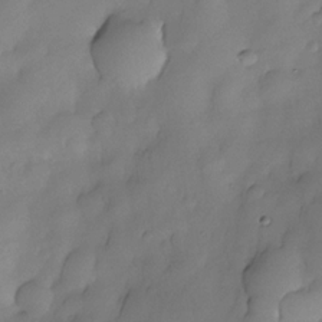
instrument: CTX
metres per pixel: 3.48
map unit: Nhe
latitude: -30.3495
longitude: -139.7639
